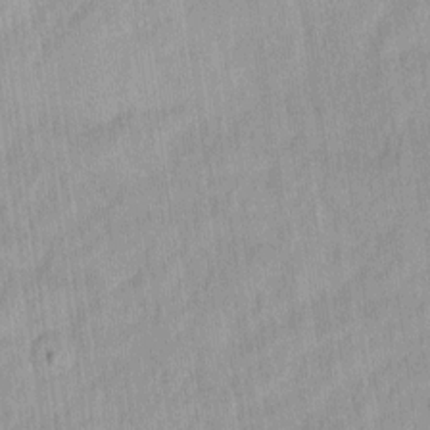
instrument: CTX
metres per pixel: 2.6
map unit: Ave
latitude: 12.3656
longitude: -106.7624
